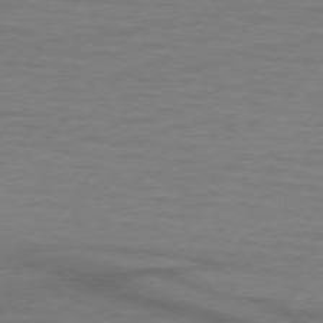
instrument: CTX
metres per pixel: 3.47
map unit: lApd
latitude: 74.2712
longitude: -78.3279
